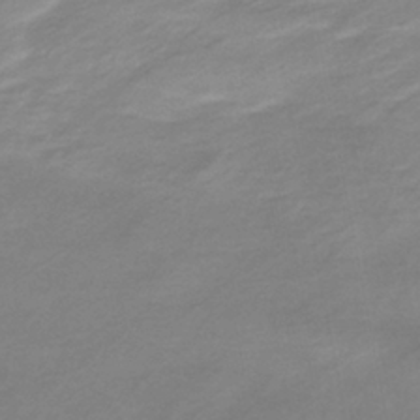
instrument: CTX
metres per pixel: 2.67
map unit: lHb
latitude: -38.1228
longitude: 71.6911
